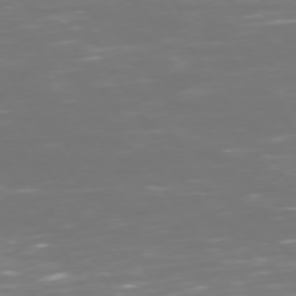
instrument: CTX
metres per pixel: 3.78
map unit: Hpe
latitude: 73.0459
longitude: -126.5924
